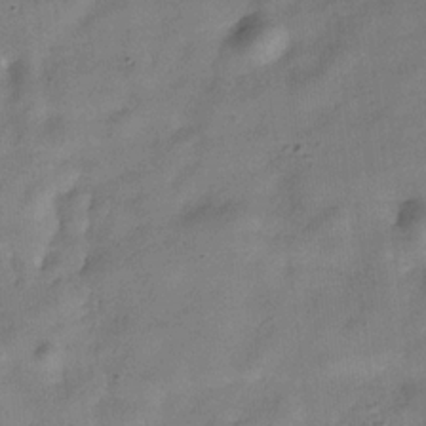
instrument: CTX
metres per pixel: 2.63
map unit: Hve
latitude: -31.8611
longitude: 94.3495
